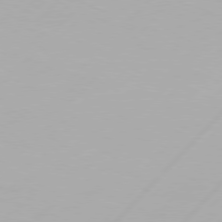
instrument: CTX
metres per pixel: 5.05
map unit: Hpe
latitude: 77.1781
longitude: -137.8773
